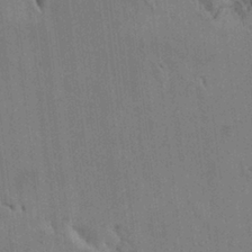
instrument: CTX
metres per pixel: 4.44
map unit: Htu
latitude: 2.0444
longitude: 148.7275
